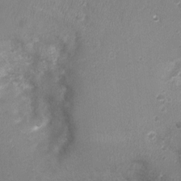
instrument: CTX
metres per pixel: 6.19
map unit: Ht
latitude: -2.9352
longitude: -28.4979
